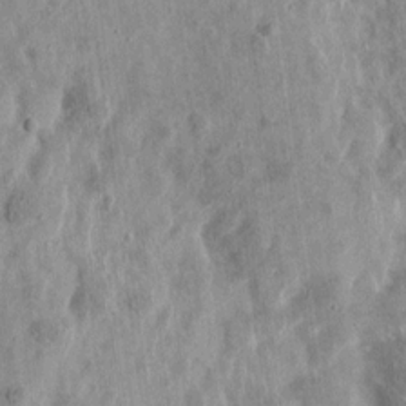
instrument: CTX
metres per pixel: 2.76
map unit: eHh
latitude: 12.6869
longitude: -73.8962
